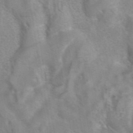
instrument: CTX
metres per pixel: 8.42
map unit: eAb
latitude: 41.4237
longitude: 106.2173
